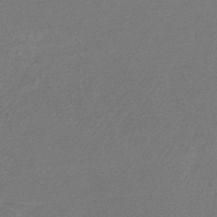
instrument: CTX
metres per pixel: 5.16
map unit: HNhu
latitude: -42.6707
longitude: 91.4266
